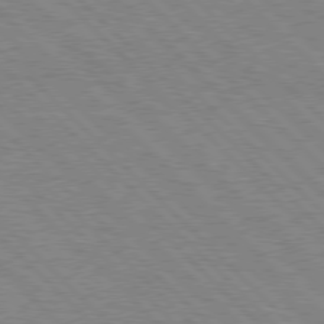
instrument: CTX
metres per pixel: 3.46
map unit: Hpe
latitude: 76.9324
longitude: -151.9528
